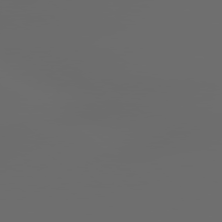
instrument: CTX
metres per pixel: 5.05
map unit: lApd
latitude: 78.8380
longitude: 176.1795
